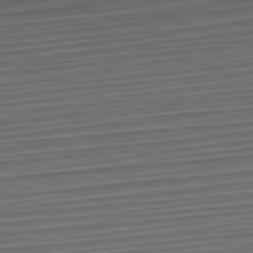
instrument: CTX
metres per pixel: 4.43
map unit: Hpe
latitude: -82.6707
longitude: 15.0109
